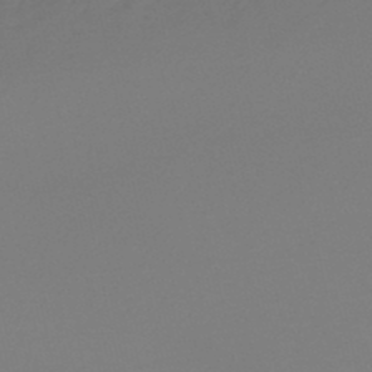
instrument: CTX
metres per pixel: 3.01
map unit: lHb
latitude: -46.8597
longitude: 65.0676
